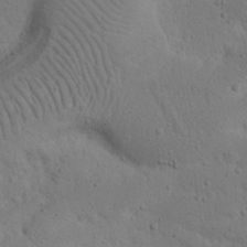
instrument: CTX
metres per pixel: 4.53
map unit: Nhu
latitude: 22.8002
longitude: -72.3657
